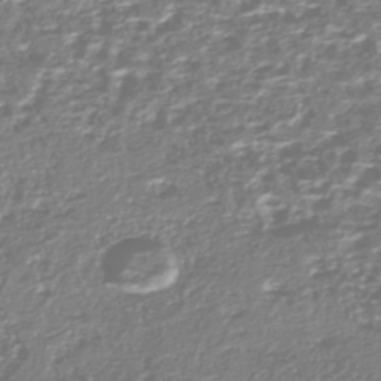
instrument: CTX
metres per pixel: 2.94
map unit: HNhu
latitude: -44.2362
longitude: 106.7086
